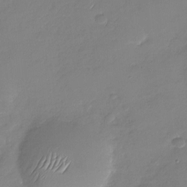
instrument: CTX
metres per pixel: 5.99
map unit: Nhu
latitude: -28.3495
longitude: -61.5182
